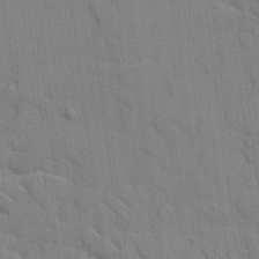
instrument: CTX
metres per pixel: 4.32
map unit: Ave
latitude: 9.4238
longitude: -102.4790
